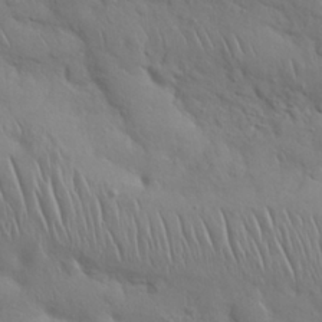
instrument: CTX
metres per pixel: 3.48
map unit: Nhu
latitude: 27.5560
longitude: -68.6680
